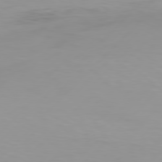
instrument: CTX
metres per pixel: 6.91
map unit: Hpe
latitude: 77.5560
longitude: -123.2159
